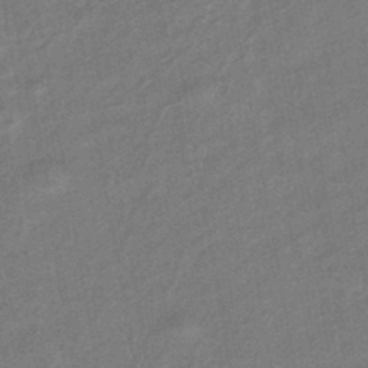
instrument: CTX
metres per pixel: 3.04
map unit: eHb
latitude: -43.1242
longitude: 84.4062
